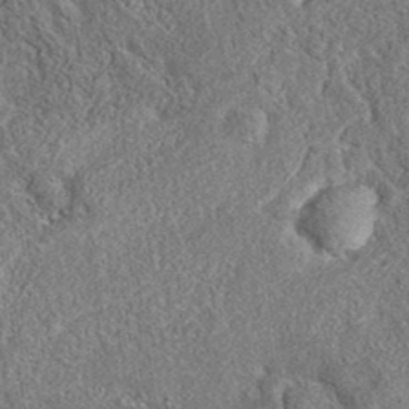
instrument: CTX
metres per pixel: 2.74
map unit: eAb
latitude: 37.4805
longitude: 112.2929
